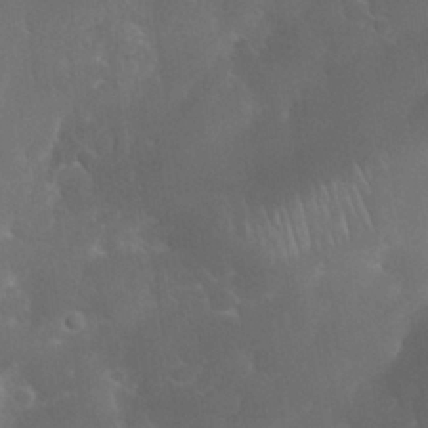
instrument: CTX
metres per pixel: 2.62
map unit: Nhu
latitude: 28.4979
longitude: -66.3278
